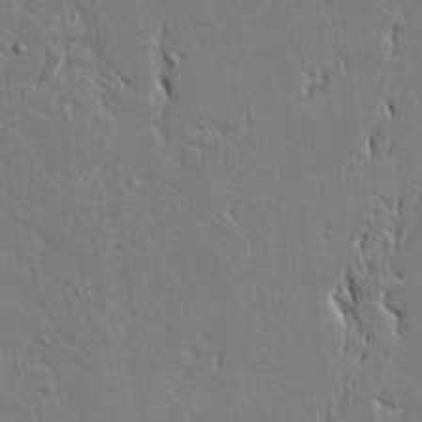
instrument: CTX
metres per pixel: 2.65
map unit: Aa
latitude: 18.6301
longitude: -126.8002
